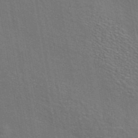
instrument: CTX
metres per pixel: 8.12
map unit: eAb
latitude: 42.9514
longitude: 106.1228
